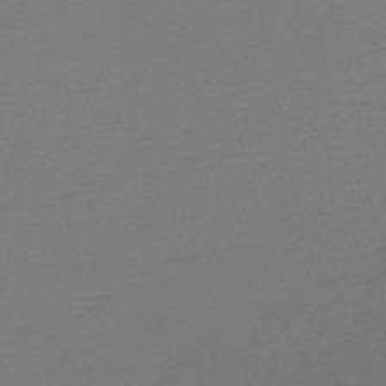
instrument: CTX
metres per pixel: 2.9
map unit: lHb
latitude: -47.3698
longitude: 65.1809
